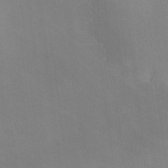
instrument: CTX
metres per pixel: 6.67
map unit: Ave
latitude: -10.0283
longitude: -123.2915
